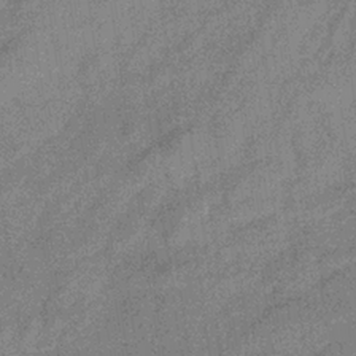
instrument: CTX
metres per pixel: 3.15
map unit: eHb
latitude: -32.9353
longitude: 75.4455
